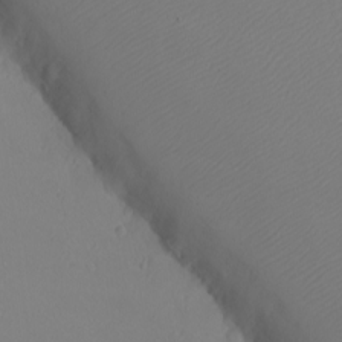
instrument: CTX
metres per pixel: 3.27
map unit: eHh
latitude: -7.8800
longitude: -70.4412
